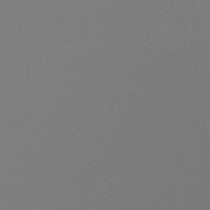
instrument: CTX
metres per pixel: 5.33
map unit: HNb
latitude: -48.9542
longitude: 59.6154
